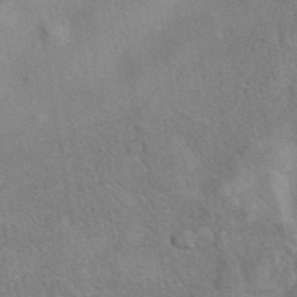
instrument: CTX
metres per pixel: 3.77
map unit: eAb
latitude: 41.6315
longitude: 110.3495
